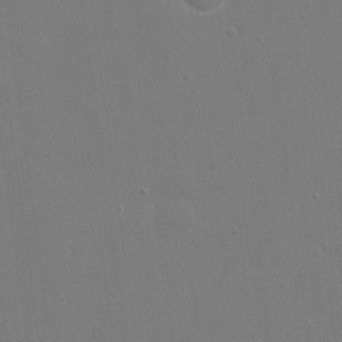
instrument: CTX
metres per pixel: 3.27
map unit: eHh
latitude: 19.8772
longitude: -69.3482
